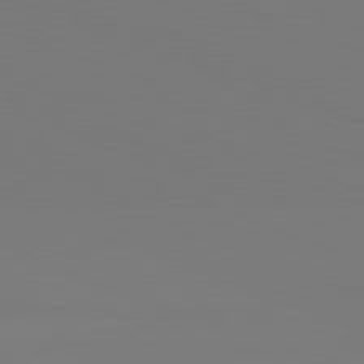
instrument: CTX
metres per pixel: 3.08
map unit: lApd
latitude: 81.9339
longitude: 145.4077
